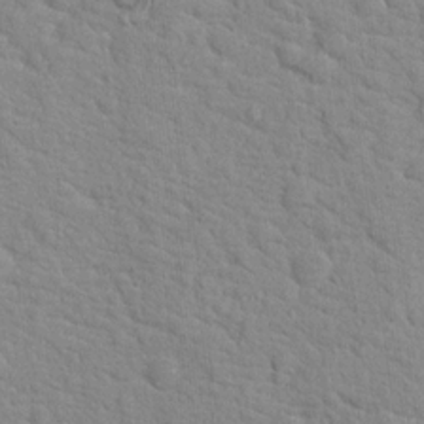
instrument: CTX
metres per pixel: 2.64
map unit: Hto
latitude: 17.8017
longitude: -34.6679
